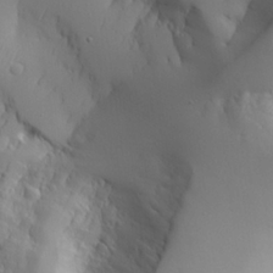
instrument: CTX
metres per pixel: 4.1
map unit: Aa
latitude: 24.8946
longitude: -126.8569
